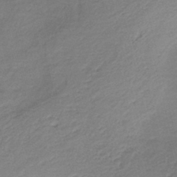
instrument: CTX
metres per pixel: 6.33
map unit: HNb
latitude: -41.8989
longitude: 50.6329
